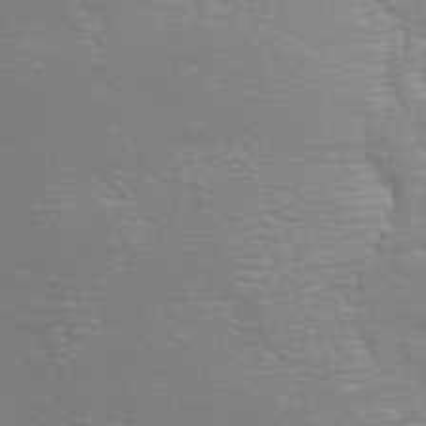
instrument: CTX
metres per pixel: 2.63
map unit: ANa
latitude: 42.9325
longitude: 23.3510
